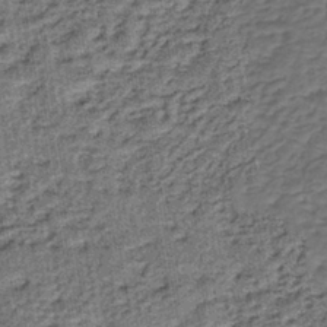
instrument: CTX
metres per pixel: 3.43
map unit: lHb
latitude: -39.9556
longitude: 60.7841
